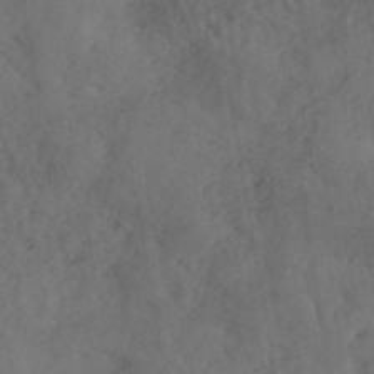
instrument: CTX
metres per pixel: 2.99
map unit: ANa
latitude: 41.1781
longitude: 52.9730
